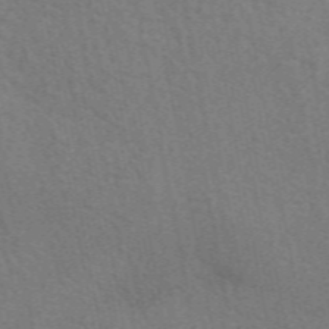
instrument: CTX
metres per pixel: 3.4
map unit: eAb
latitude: 51.6882
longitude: 115.4265
